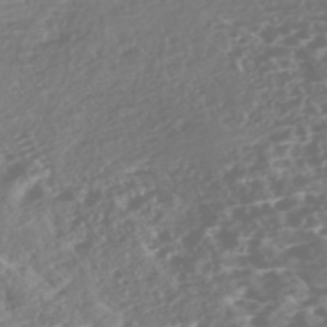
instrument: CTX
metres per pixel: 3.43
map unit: Nhe
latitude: -46.7652
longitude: -172.9135
